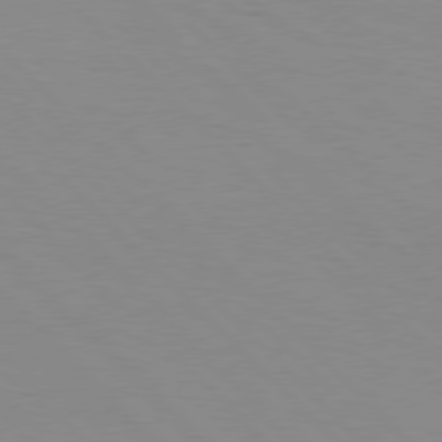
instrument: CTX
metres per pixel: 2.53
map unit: Hpe
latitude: 77.5182
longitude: -160.1955
